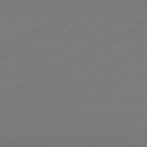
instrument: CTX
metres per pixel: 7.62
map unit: Hpe
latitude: -81.2187
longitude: 13.7100
